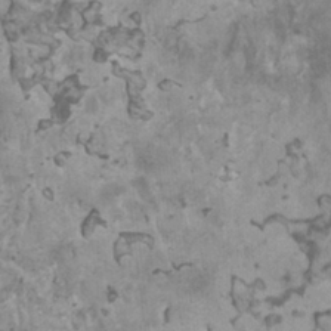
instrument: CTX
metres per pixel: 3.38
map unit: HNhu
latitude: 1.8394
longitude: 3.7666
